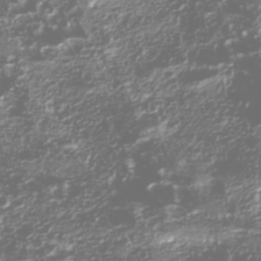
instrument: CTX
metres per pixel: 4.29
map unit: Nhu
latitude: -39.5210
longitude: -82.4034
